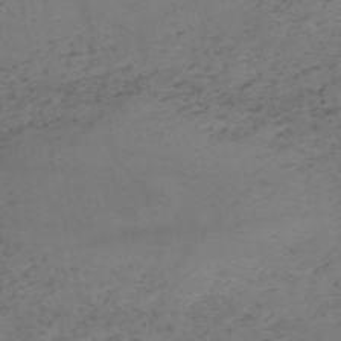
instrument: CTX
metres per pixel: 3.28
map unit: HNb
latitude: -55.0109
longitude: -48.4790
